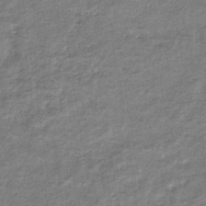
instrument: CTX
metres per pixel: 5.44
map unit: eHb
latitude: -36.7085
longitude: 77.3699
